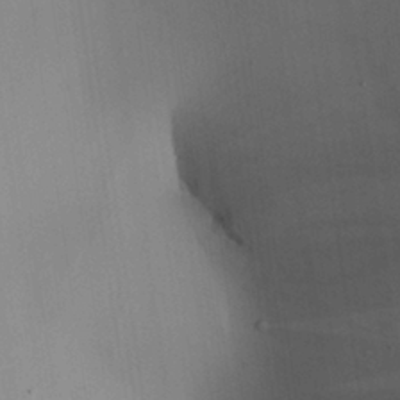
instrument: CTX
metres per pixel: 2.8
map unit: Aa
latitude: 27.4804
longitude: -131.1781
